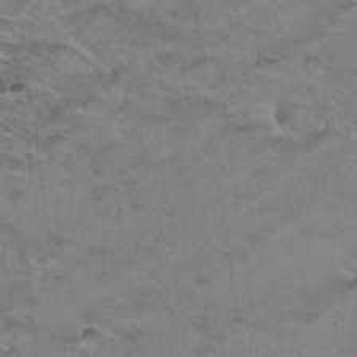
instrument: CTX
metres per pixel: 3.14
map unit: Hto
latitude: 37.9339
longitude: -41.5749
